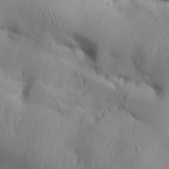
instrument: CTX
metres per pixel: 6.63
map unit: Aa
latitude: 30.4412
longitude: -132.5357
